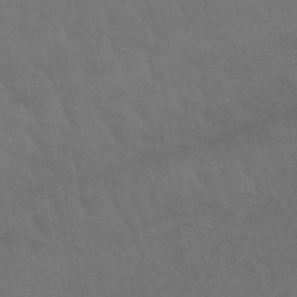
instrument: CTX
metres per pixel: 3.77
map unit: lHb
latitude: -45.8422
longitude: 66.5763
